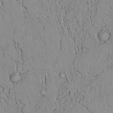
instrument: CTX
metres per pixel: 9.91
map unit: lAvf
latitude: 9.0270
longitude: 168.8408
